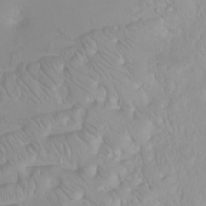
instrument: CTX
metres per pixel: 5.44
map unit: Ht
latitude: -0.9542
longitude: -61.0836
